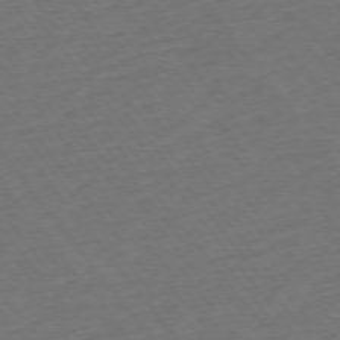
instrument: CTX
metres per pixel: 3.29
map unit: Ap
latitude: -75.5399
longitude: -83.3292
